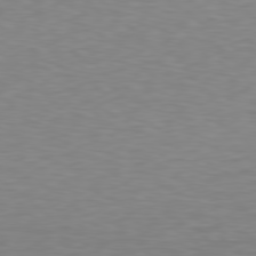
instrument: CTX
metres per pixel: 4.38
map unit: Hpe
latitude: 78.4223
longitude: -166.9513
